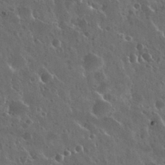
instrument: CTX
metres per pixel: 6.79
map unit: Nhu
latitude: 30.4790
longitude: -55.8772
